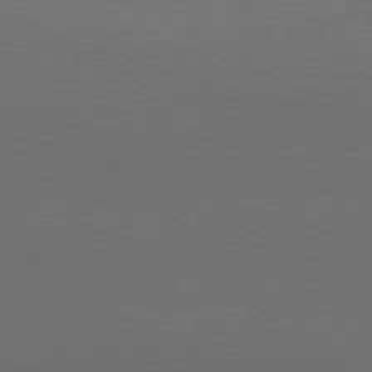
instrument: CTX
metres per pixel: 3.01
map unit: Hpe
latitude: 76.8191
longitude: -139.0269
